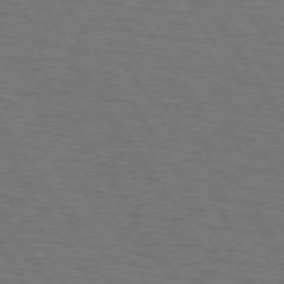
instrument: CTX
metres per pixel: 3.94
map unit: lApd
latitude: 72.9514
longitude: -72.8191
